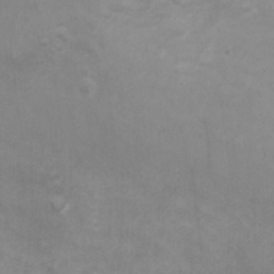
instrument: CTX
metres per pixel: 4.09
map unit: Ht
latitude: 3.4237
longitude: -29.2159
